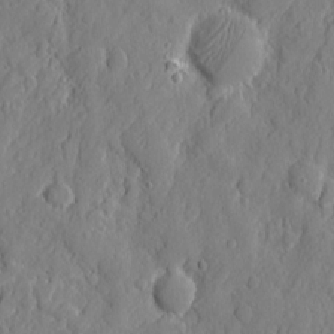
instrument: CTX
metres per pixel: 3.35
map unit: eHh
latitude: 6.8380
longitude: -75.3482
